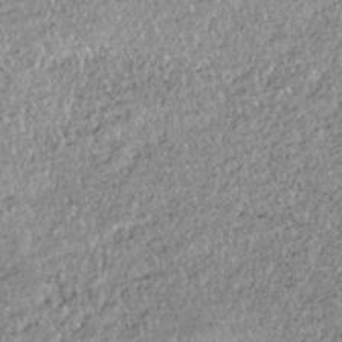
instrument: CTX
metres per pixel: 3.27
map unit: HNhu
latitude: -36.5951
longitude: 33.9556
